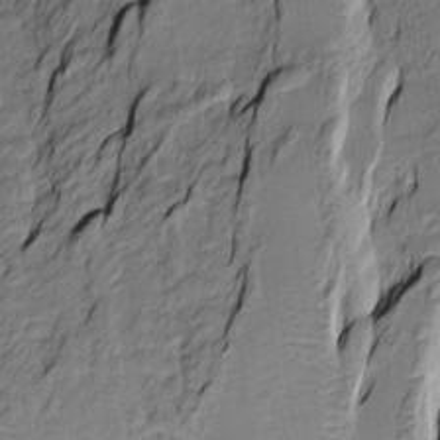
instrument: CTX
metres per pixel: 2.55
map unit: Htu
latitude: -10.0850
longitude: 176.3873
